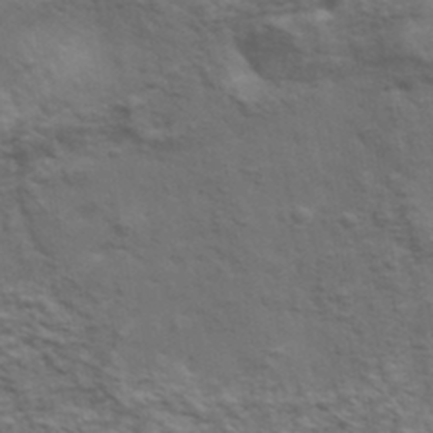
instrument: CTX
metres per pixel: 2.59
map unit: eHh
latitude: 36.5735
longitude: -81.2726
